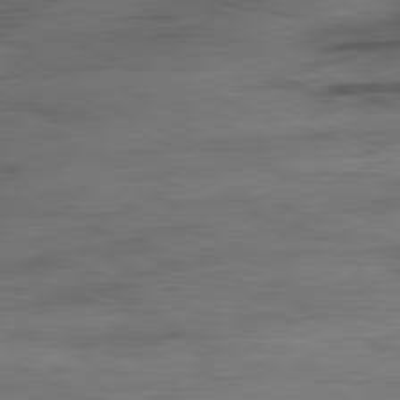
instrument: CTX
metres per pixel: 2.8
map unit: Ap
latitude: -81.6722
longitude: -80.4223
